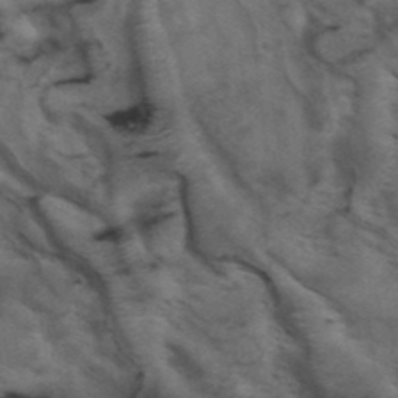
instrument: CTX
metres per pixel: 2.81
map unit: ANa
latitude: 39.7450
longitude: 29.5966
